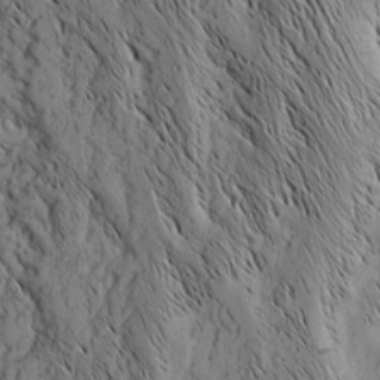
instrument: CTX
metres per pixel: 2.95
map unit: Nhu
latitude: -4.7085
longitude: -150.2522
